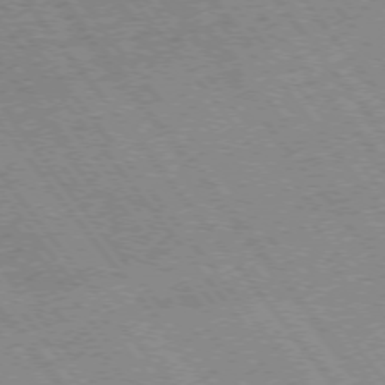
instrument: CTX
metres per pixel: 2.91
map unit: Ap
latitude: -75.2754
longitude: -87.5749
